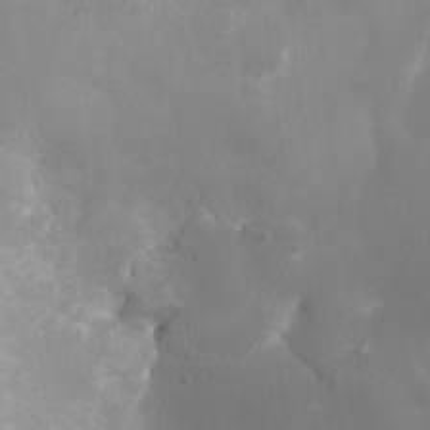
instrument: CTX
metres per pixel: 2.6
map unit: Ht
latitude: -4.5762
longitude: -15.9717
